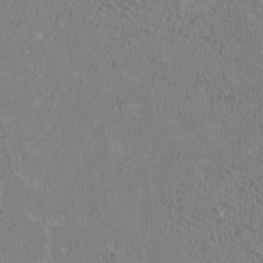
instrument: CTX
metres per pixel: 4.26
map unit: HNhu
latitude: 1.0458
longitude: -1.0458
